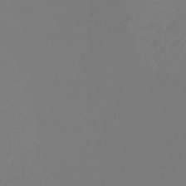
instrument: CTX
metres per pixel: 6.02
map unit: lHb
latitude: -37.7477
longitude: 74.2173
